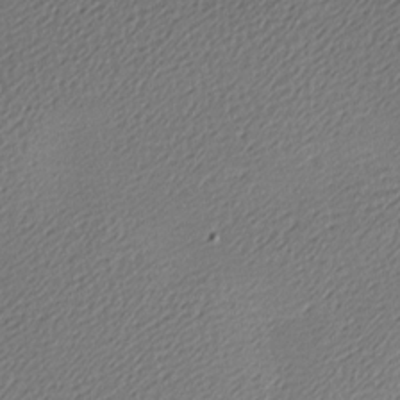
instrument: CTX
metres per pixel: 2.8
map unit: lAa
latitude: -10.1984
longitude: -126.9136
